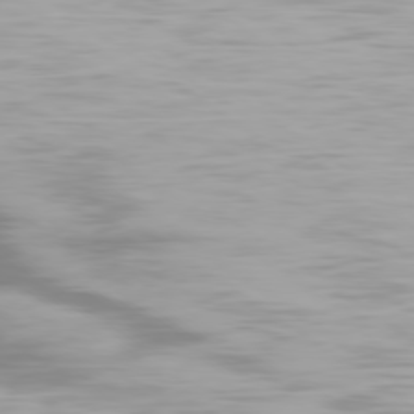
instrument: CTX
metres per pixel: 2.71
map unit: Ap
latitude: -79.1809
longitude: -93.6882
